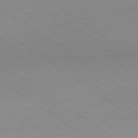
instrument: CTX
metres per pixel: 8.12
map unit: lApd
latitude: 79.3671
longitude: -177.9717
